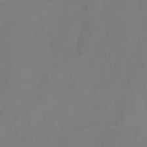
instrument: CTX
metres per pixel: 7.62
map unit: Htu
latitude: -14.0094
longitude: -46.2523
